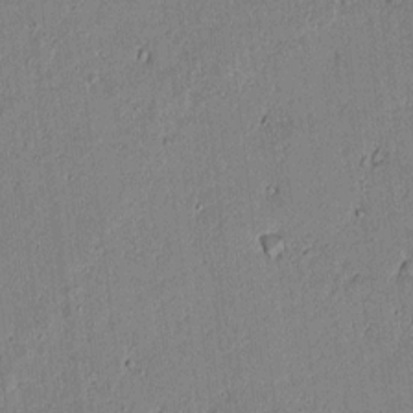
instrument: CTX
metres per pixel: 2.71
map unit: lAvf
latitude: 6.4790
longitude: 168.4062
